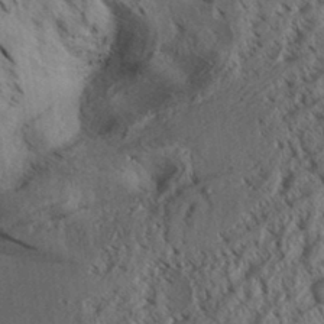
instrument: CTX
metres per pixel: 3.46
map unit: Aa
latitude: 31.8773
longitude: -138.3278
